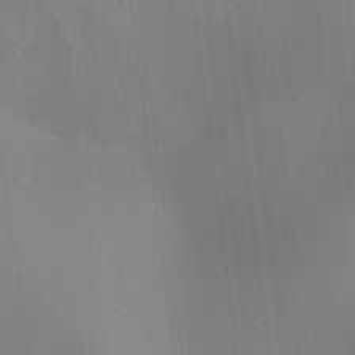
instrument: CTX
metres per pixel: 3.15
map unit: Aa
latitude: 26.1578
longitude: -137.4238
